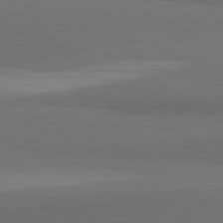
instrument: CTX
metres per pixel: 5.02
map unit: lApd
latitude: 81.9339
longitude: 158.5573
